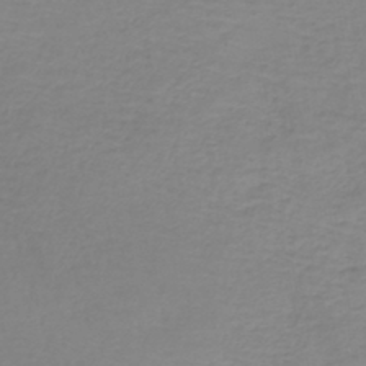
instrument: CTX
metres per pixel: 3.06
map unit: lHb
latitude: -42.2550
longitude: 71.3510
